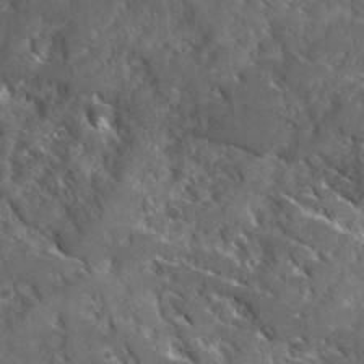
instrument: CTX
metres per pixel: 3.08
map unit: Ave
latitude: 17.0458
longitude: -129.9906
